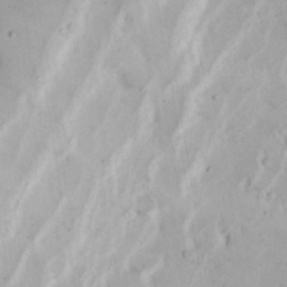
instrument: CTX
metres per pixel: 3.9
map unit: Nhu
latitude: 17.3671
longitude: -73.9528
